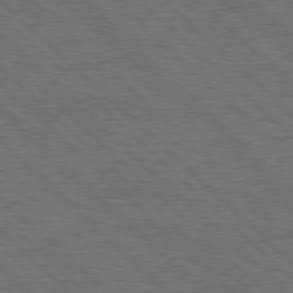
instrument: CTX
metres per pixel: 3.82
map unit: Hpe
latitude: 78.1578
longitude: -154.9136
